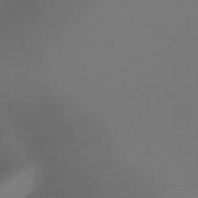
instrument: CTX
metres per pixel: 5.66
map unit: HNhu
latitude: -47.5210
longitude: 30.3306
